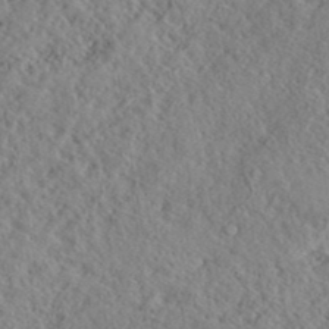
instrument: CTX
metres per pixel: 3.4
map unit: lHvf
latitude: 40.7057
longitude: -88.7813
